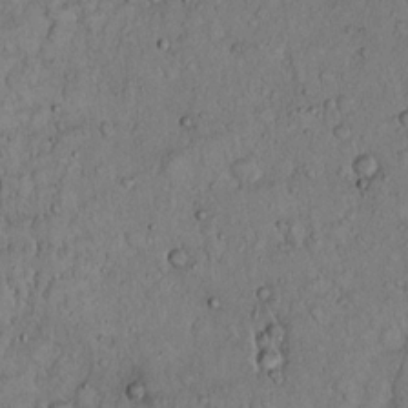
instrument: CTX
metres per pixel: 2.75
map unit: Hto
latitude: 15.0270
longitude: -57.4048
